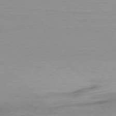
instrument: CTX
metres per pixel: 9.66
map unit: Ap
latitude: -77.5966
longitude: -70.7435
